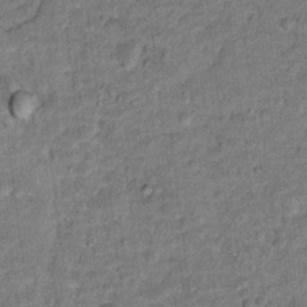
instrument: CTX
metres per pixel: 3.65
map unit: Hto
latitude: 15.7072
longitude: -38.3845
